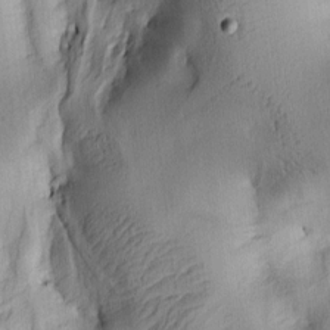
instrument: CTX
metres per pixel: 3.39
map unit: lAa
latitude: 5.3671
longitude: -113.8394
